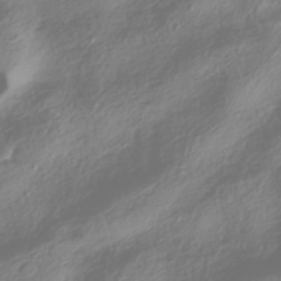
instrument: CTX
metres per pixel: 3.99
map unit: HNhu
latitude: -42.2739
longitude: 106.4629
